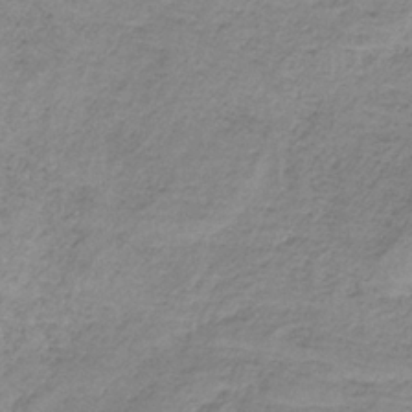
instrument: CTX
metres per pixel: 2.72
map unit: HNb
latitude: -33.4833
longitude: 60.3495
